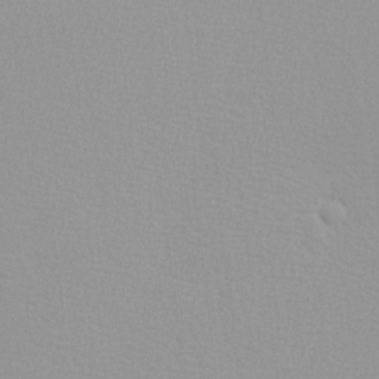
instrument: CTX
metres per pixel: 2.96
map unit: eHh
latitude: -8.3306
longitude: -70.6112
